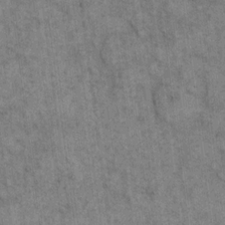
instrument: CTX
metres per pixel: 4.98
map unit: eHh
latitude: 15.5560
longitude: -65.9528
